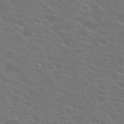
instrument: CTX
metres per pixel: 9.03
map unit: Hto
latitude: 23.6505
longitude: -36.5546
